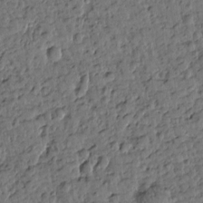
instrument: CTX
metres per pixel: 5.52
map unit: Htu
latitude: 0.1200
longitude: -179.1970
